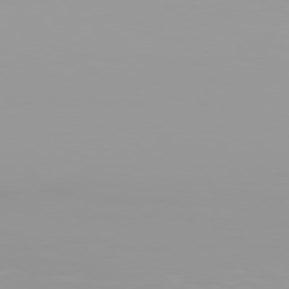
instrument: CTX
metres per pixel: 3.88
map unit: Hpe
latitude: 77.4237
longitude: -141.0836
